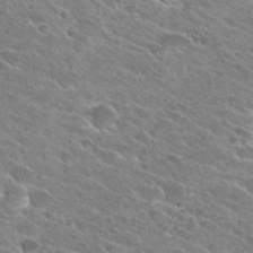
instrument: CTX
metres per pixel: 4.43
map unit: Hto
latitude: 26.4601
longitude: -41.1592
